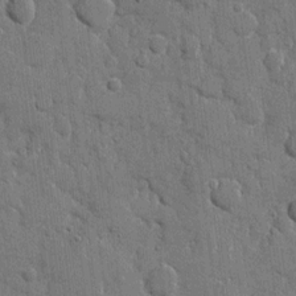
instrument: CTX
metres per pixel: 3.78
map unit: eHh
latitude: 8.6113
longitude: -67.4615
